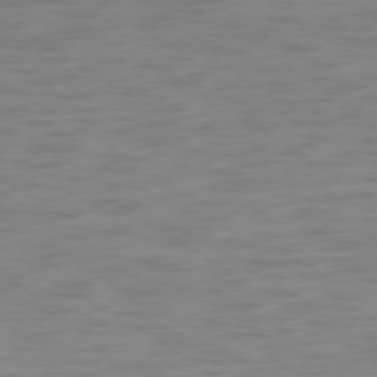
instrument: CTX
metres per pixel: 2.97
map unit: Ap
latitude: -79.3698
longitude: -63.9150
